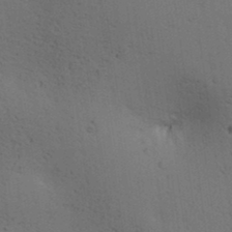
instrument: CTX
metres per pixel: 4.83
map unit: lAa
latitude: 12.4601
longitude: -108.2711
